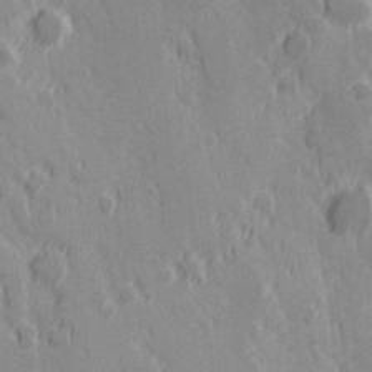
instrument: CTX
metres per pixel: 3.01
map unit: Hve
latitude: 25.5938
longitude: 146.3684
